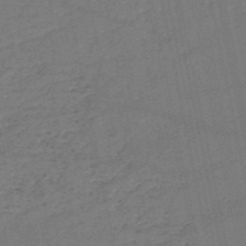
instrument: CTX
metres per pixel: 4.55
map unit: HNb
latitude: -51.8800
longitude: -40.3278
